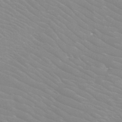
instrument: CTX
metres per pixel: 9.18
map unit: Htu
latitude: -12.1795
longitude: -73.4238
